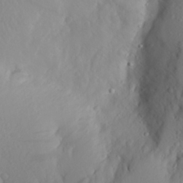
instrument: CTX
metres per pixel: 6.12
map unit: Aa
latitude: 26.4979
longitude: -146.8947
